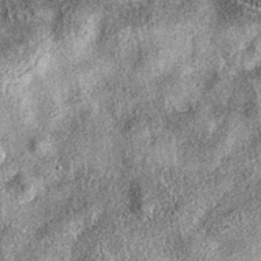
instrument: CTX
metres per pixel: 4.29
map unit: eAb
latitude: 38.3089
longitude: 106.3873
